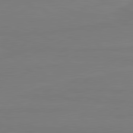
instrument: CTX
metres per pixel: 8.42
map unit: lApd
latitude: 81.6883
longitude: -179.8017
